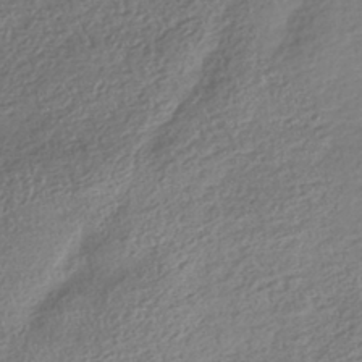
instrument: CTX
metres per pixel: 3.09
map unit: HNhu
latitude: -42.0849
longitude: 98.6329
